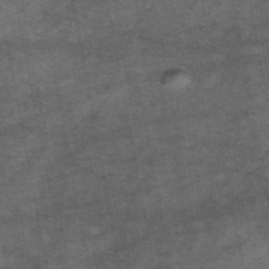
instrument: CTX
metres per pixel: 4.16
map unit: eAb
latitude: 47.3671
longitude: 103.9556
